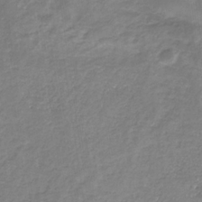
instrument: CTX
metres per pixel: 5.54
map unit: eHb
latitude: -31.6722
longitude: 67.5021
